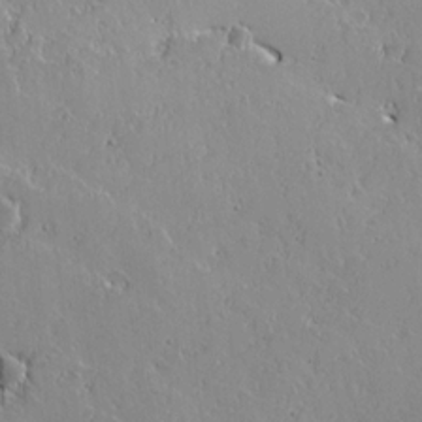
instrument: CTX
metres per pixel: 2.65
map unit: lAvf
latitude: 15.8773
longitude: -126.5735
